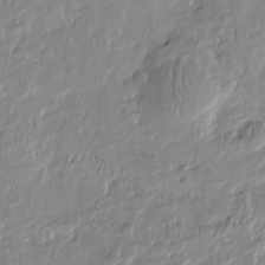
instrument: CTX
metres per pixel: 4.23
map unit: Htu
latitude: -6.0472
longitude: 174.3117
